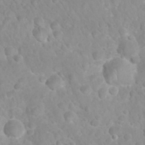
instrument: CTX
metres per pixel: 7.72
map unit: Nhu
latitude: 26.7813
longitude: -63.6883
